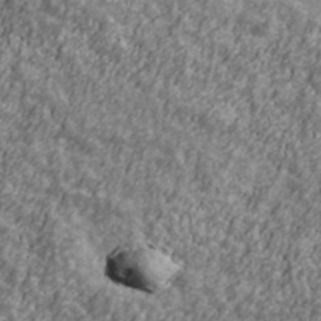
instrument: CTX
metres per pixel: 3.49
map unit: Ave
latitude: 42.2334
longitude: -111.4805
